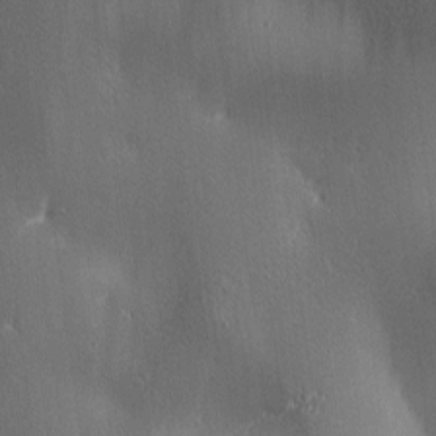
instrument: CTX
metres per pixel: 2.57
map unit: lAa
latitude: 2.0444
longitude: -116.9514
